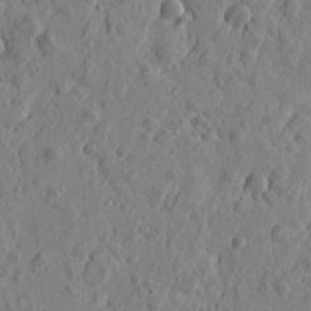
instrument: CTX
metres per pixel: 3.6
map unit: Htu
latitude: -1.3888
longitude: -177.3104
